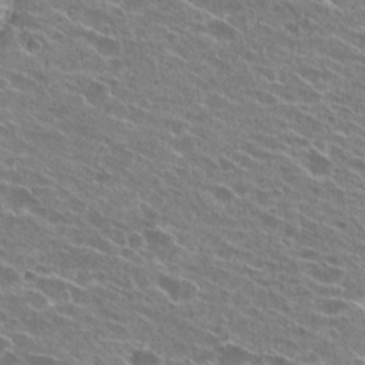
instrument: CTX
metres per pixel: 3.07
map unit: Hto
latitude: 24.6490
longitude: -42.9892
